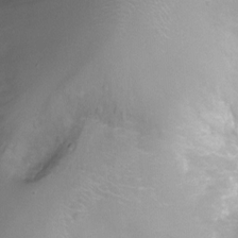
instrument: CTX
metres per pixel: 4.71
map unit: Ht
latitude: -8.0661
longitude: -20.4979
